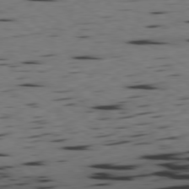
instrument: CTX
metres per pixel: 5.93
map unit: Ap
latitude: -79.8233
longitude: -100.1956
